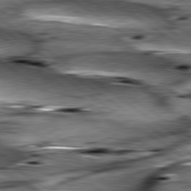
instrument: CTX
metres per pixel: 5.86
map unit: lApd
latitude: 79.7261
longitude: -48.6302
